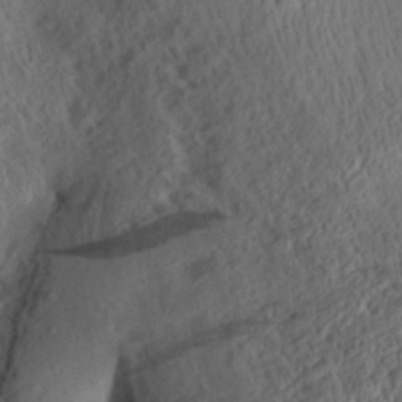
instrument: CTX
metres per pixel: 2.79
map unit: Aa
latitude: 29.3670
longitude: -135.9528
